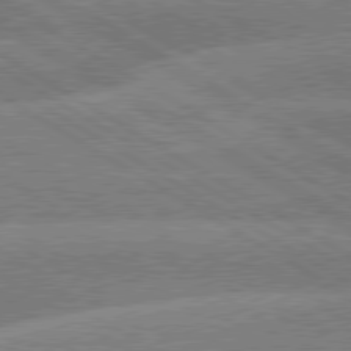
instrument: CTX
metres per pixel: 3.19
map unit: lApd
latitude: 79.7639
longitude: -133.8017
